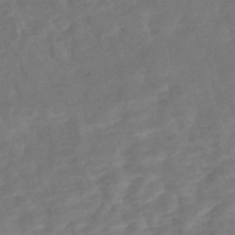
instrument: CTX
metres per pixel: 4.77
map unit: Nhe
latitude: -48.3873
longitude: -172.0444
